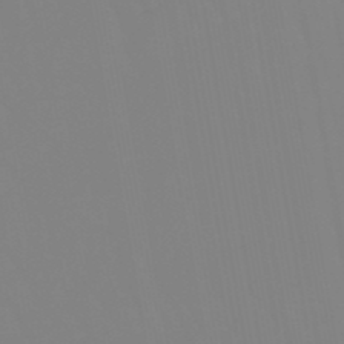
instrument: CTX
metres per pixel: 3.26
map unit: lHb
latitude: -49.3321
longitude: 74.5574
